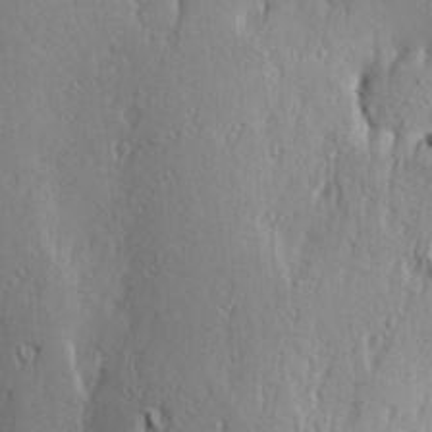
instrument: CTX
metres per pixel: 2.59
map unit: Hve
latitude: 23.4048
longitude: -97.4615
